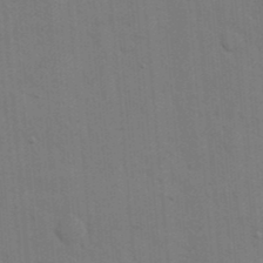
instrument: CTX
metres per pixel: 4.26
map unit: eHh
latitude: 19.2348
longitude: -64.0822
